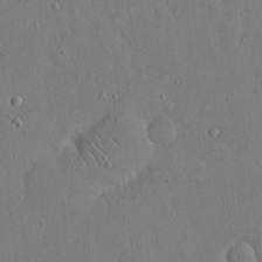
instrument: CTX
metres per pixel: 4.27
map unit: eHh
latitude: 16.0822
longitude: -70.7624
